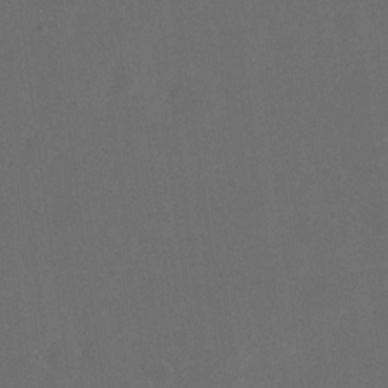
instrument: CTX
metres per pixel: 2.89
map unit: eHh
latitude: 19.4615
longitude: -65.2726
